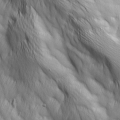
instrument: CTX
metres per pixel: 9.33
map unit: Ave
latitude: 13.0837
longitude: -105.5183
